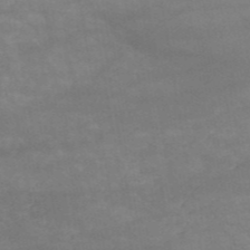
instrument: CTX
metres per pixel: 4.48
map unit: HNb
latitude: -52.0661
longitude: -39.8394
